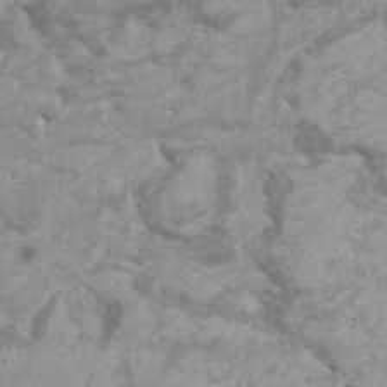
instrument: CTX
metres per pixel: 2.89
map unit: HNhu
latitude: 1.7827
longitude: -1.2537
